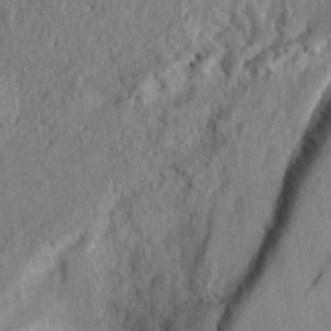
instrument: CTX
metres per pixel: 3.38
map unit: eHh
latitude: 24.1577
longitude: -80.1767
